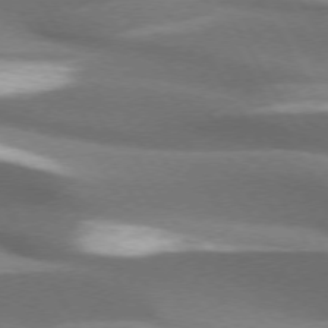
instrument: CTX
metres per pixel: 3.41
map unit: lApd
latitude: 73.7828
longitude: -51.2537
